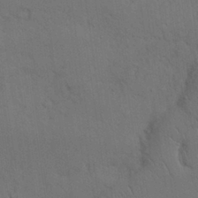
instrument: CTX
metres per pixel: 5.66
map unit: Nhu
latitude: 27.7828
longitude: -69.6316
